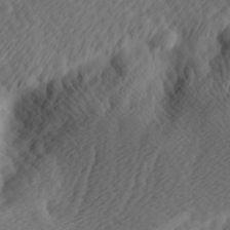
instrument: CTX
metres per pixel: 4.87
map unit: Hve
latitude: 13.9528
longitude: -91.4993
